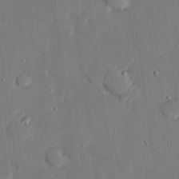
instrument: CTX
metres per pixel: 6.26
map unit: eHh
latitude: 27.1781
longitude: -81.3482
